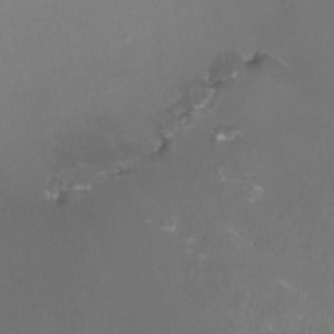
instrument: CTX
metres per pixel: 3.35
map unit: HNhu
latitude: -0.1039
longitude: -2.5923
